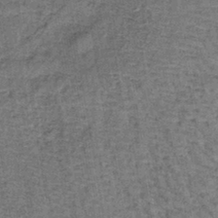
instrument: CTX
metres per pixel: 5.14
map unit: lHb
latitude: -40.4629
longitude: 57.7100
